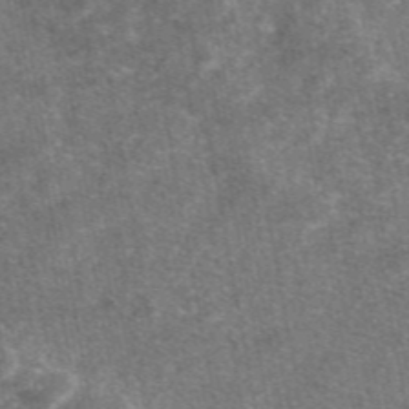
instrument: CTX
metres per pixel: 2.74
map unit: eAb
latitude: 47.0648
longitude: 120.9730
